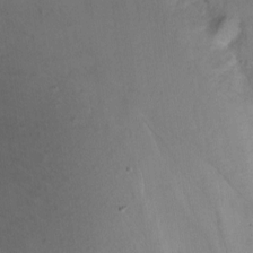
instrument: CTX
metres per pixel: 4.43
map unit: Hto
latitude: -13.3132
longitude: -42.8569
